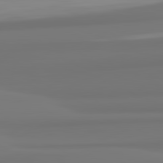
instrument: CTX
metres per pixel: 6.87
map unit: lApd
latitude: 82.1388
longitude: 175.4076
